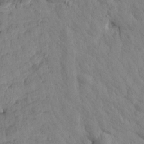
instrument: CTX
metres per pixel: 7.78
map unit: Htu
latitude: 2.0633
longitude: 178.8597
